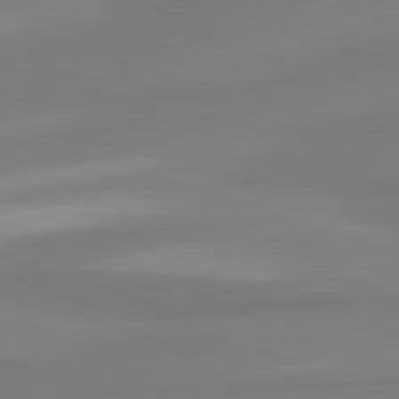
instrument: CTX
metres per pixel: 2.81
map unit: lApd
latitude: 80.3467
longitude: 177.2943
